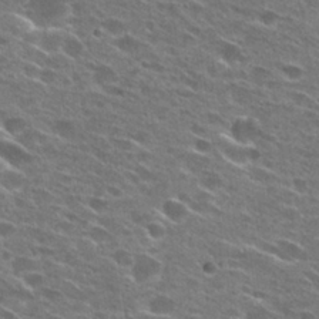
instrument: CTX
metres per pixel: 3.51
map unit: Hto
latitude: 27.1403
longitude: -46.0255
